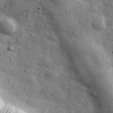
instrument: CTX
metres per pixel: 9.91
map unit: eHh
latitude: 31.4805
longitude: -73.4049
